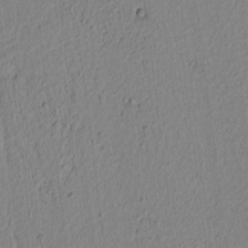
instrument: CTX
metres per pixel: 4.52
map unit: lAvf
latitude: 5.9528
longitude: 166.1417
